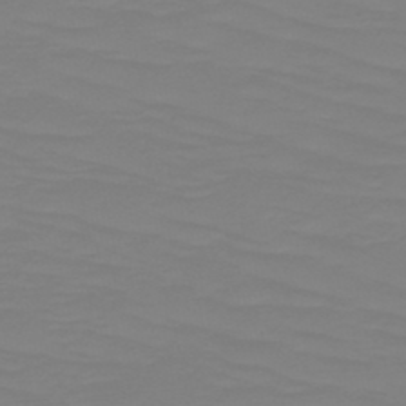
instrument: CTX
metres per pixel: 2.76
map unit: HNb
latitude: -49.2565
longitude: -50.7435
